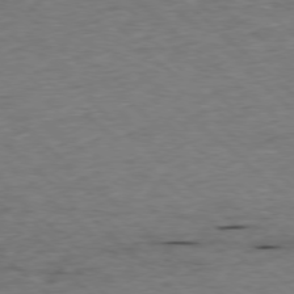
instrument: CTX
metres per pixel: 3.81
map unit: Ap
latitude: -78.0472
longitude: -92.0822
